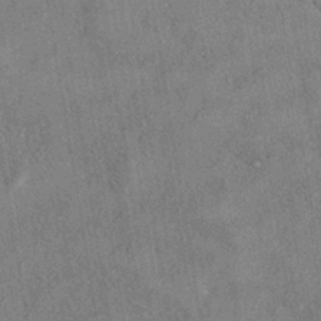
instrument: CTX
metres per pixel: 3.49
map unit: eHh
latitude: -40.8219
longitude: 120.5384
